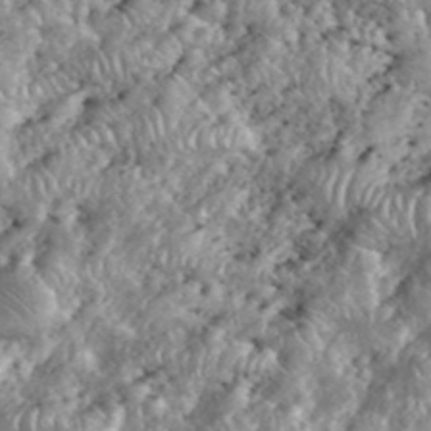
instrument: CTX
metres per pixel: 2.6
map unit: eHh
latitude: 38.8002
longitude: -56.5356
